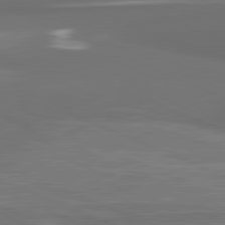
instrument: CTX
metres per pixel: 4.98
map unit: lApd
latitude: 81.9717
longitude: -170.5357
